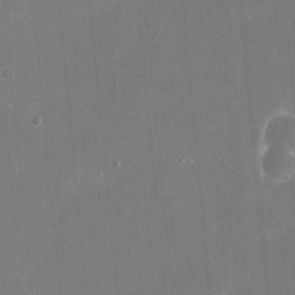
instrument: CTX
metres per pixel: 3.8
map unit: eHh
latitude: 20.4979
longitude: -68.0255
